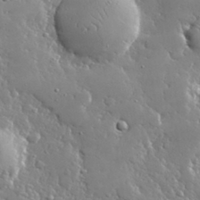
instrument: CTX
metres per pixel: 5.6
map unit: lHvf
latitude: 32.1578
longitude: -92.9702
